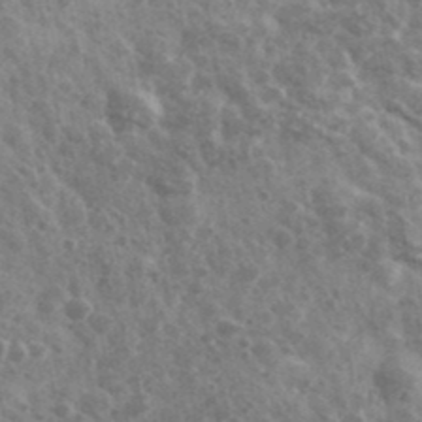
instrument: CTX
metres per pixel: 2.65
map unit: Ave
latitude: 39.8016
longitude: -106.2145
